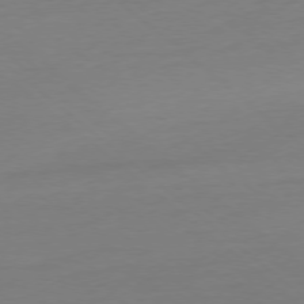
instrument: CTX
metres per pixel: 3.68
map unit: Ap
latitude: -78.0850
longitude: -76.6490
